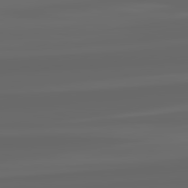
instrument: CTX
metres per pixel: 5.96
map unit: lApd
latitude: 82.3656
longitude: -169.2915
